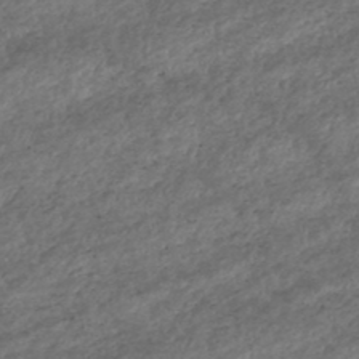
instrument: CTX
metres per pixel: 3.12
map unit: HNhu
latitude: -47.3131
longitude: 28.7463
